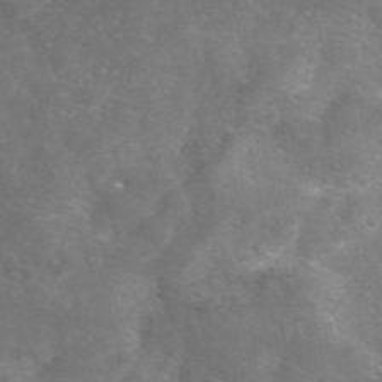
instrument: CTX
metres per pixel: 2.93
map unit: eAb
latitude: 46.4223
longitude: 120.2550
